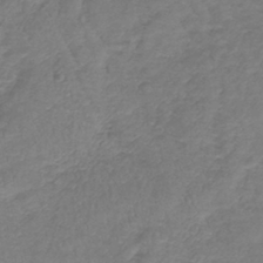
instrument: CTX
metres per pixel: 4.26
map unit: lHb
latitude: -41.0675
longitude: 74.0283
